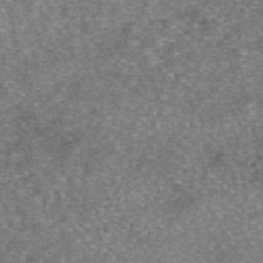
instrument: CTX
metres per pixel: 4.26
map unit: eAb
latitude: 46.4412
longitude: 103.3888
